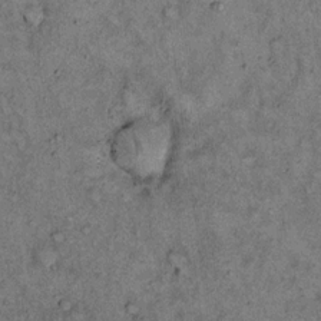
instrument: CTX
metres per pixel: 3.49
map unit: eHh
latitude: 15.5560
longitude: -62.0255
